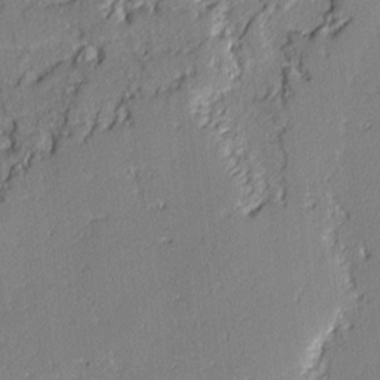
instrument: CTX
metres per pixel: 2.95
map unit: lAvf
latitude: -2.1983
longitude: -109.1403
